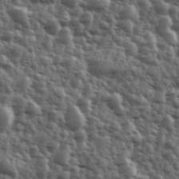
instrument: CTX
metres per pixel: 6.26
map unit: Ave
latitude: 11.9150
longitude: -103.1214
